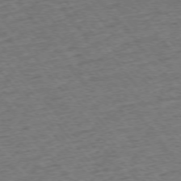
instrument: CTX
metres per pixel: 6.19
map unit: Ap
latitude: -75.5777
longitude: -88.1767
